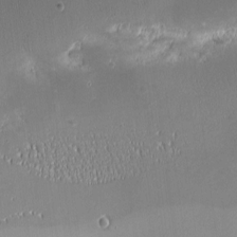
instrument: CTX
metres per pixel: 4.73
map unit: eHh
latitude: -1.1054
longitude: -84.3467
